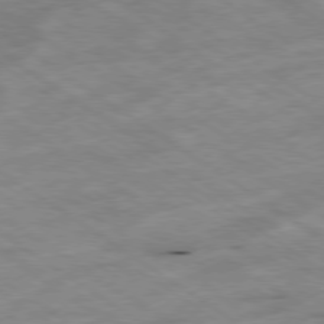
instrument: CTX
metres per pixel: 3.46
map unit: Hpe
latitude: -78.8408
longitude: -21.3104
